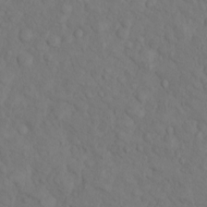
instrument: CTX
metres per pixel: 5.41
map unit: eHh
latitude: 1.2537
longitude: -56.2333
